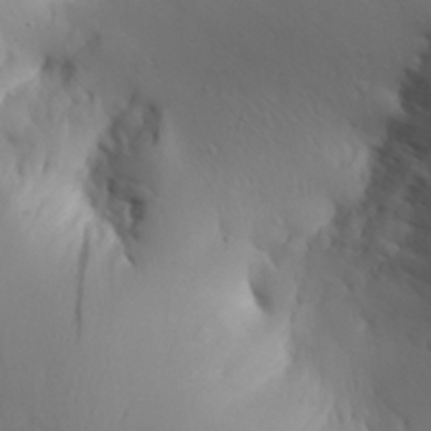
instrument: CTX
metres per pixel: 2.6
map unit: Aa
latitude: 30.6302
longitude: -143.0836
